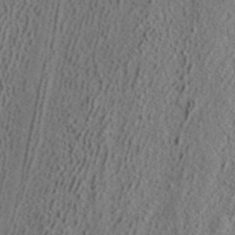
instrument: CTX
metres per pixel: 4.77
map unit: ANa
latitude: 39.6883
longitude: 21.7477
